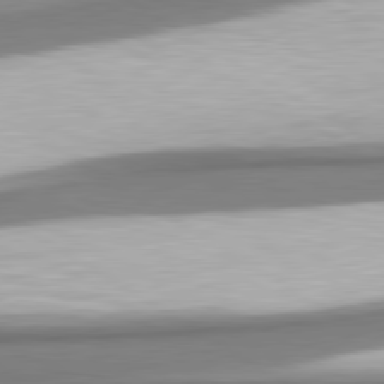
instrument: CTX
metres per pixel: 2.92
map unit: lApd
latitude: 80.4601
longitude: 179.7099
